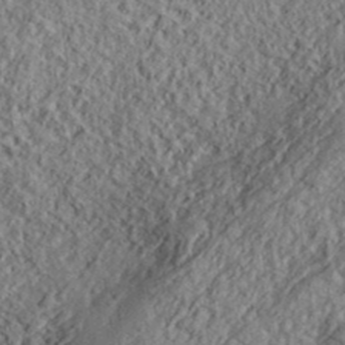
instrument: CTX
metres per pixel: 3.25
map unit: eHh
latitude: 37.7828
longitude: -81.2915
